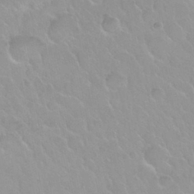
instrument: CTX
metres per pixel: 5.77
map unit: Nhu
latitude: 30.0822
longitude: -55.1214
